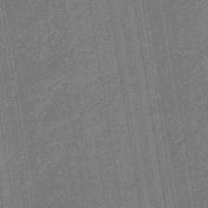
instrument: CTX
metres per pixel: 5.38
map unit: eHb
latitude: -46.0283
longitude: 87.1242
